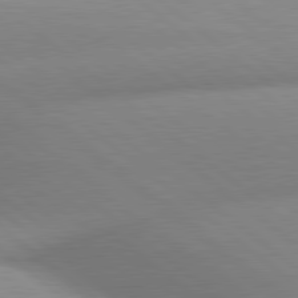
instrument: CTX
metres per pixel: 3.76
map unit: lApd
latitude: 80.1767
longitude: -160.3089
